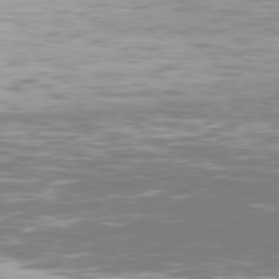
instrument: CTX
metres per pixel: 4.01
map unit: Hpe
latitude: 77.4237
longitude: -171.4237
